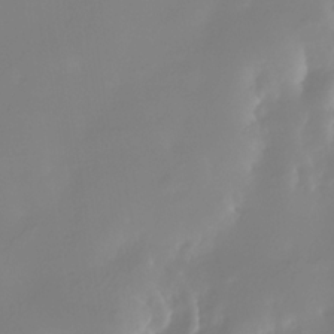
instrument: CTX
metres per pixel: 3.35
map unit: Nhe
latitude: -33.3321
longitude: -116.3656
